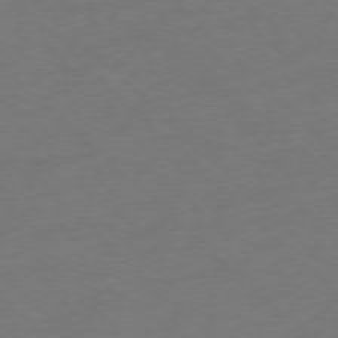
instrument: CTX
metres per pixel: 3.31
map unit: Ap
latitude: -77.1431
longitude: -64.3656
